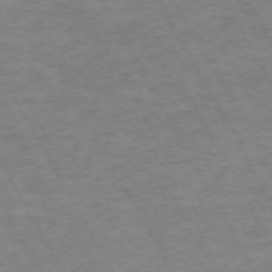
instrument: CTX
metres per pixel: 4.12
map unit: Hpe
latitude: -71.9367
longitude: 8.7652
